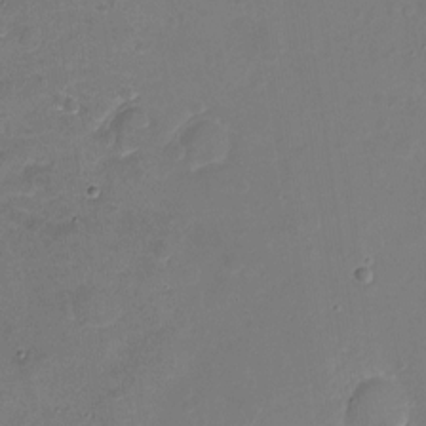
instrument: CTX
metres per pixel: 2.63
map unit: Nhu
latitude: -17.8990
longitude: -56.4789
